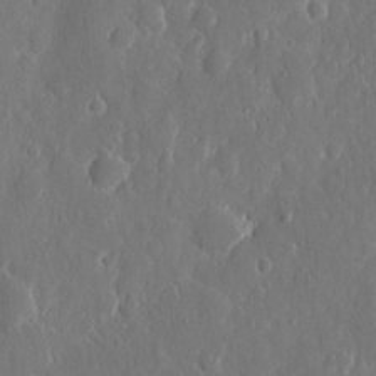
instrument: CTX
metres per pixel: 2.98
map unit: eHh
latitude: 11.0836
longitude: -70.9891
